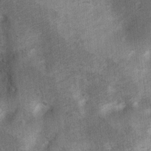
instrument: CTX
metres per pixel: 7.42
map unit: Nhu
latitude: 6.7435
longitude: -23.6505
